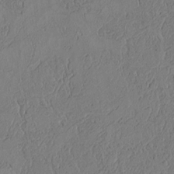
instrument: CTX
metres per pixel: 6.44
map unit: Htu
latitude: 2.4979
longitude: 149.6344
